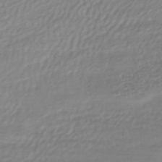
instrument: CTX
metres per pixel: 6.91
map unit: HNhu
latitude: -45.5777
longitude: 98.1039
